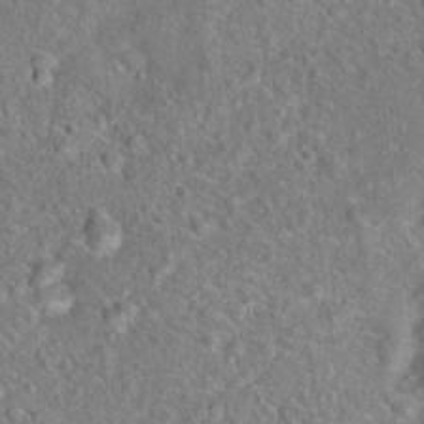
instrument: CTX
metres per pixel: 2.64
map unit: Hto
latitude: 17.8961
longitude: -42.7813
